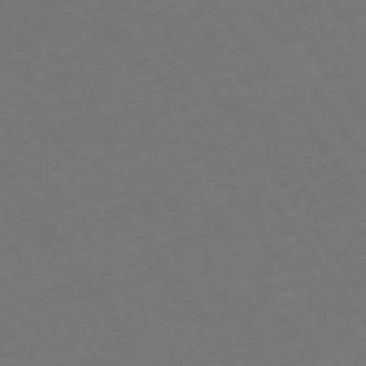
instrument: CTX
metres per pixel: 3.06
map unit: Ap
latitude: -74.4818
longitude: -70.7246
